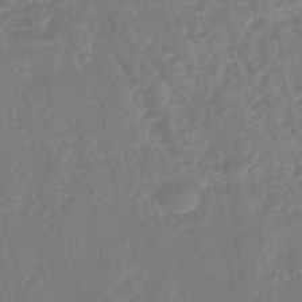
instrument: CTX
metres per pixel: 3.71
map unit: eHb
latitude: -45.9367
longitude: 83.9367
